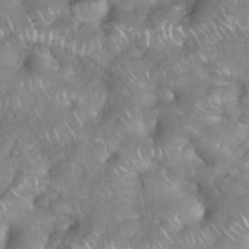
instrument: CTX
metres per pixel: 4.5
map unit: eHh
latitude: 38.6679
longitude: -58.4034
